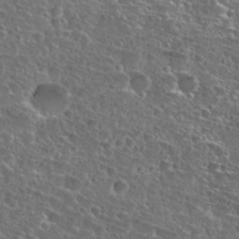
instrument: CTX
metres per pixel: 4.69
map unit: Hto
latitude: 27.1970
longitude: -50.6679
